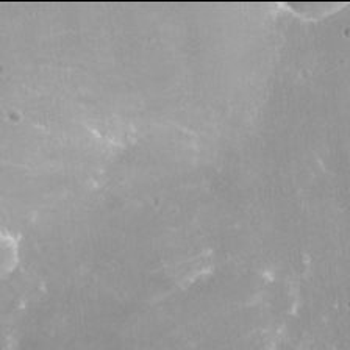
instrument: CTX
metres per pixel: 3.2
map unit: Nve
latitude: -18.0094
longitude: -59.5938
